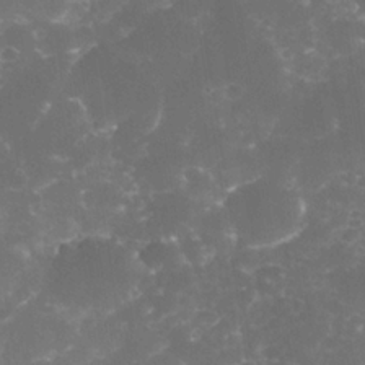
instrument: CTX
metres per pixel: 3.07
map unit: Nhe
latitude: -34.9731
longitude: -145.3293
